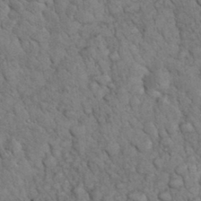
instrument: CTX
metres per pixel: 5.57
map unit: eHh
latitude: 33.5560
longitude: -66.3845
